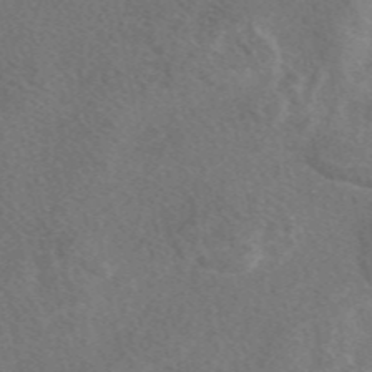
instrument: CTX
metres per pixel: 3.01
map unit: eAb
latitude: 48.2522
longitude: 118.7463
